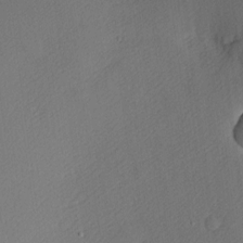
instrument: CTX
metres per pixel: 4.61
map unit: Nhu
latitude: 0.8569
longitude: -77.1403
